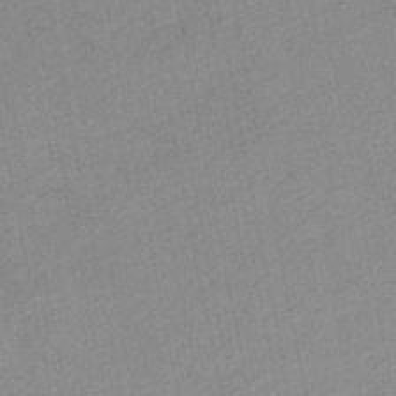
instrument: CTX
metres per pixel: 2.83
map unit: HNb
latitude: -48.2740
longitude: 56.8597
